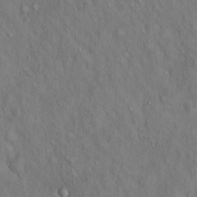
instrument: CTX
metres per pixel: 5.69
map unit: Hto
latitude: 14.3279
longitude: -59.3671
